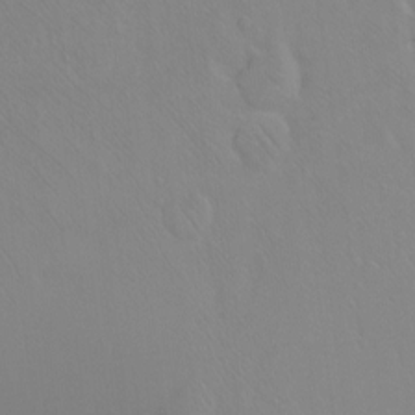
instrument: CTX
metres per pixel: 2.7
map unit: Ht
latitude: -9.1053
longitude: -36.9136
